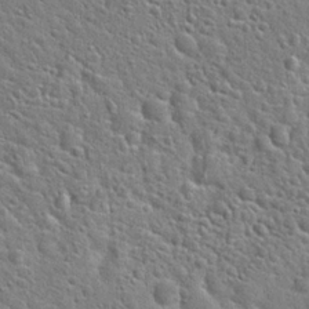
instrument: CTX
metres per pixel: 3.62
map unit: Hto
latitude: 22.1956
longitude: -50.9702
